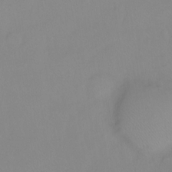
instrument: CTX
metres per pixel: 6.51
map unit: Ht
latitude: -15.1809
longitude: -42.9325
